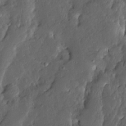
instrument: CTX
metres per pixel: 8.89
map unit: Ave
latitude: 13.6694
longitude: -135.9717
